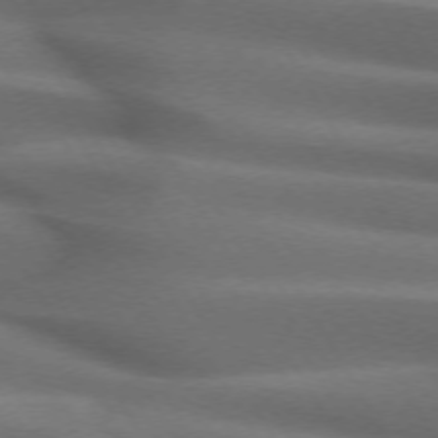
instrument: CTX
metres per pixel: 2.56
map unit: lApd
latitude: 72.2145
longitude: -51.6127
